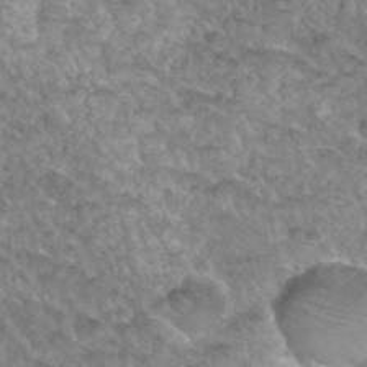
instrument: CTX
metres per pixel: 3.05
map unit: Hto
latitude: 34.2522
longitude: -49.4426
